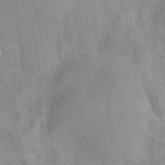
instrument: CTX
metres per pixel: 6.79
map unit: eAb
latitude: 41.2536
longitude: 106.2173
